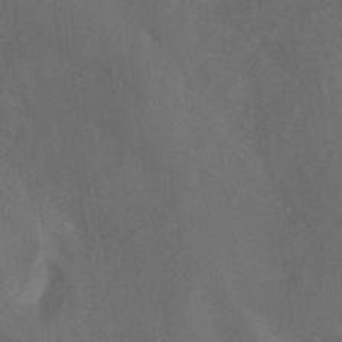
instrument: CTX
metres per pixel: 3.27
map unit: ANa
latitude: -37.5210
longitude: 95.4076
